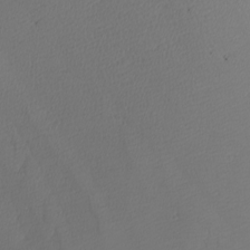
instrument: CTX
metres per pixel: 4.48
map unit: Nhu
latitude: -7.3509
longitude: -95.4616
